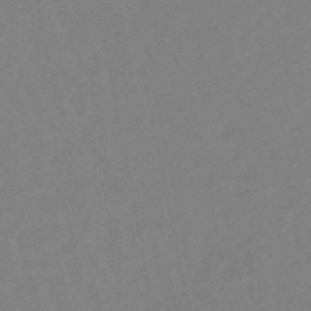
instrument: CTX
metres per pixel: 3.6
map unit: eHb
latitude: -49.2565
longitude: 85.6721
